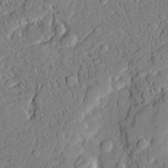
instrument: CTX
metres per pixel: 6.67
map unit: Ave
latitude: 21.9339
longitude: -129.3859
